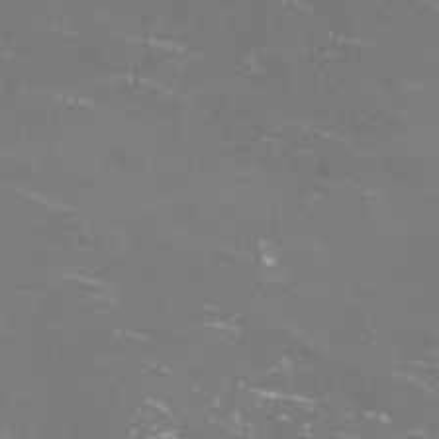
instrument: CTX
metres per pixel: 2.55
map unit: HNhu
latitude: -0.1417
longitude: -2.5734
